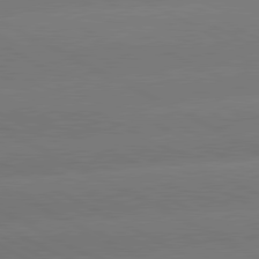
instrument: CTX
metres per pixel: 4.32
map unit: lApd
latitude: 80.8758
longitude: -147.4616
